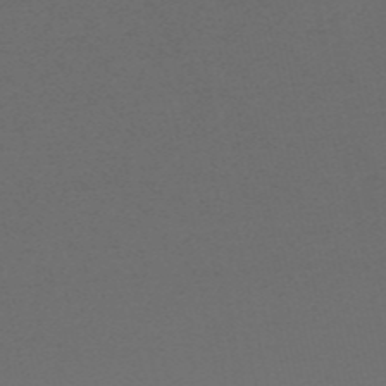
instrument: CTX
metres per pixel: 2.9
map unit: HNb
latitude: -55.0298
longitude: -41.0458
